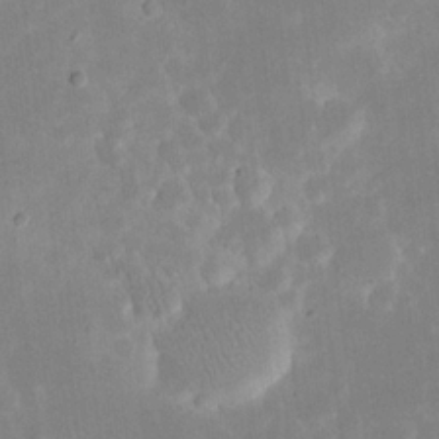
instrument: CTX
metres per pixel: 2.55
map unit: eHh
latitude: 19.8016
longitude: -70.0822
